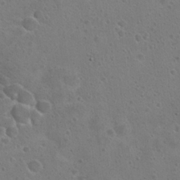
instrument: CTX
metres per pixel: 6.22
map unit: Hto
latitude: 22.5735
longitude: -48.7246
